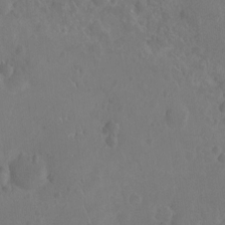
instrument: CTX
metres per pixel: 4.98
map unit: Nhu
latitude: -10.6141
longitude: -21.5938
